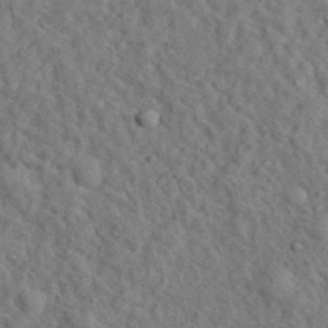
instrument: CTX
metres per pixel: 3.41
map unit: eHh
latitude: 35.1781
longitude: -78.5168
